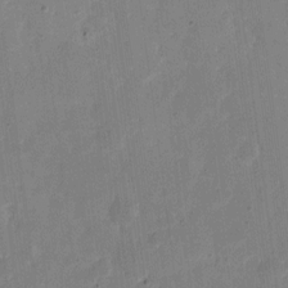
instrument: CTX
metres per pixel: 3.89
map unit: eHh
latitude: 7.0080
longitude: -66.8569
